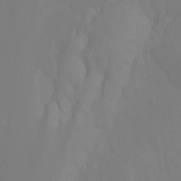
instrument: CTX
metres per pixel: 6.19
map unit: Ht
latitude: -15.3510
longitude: -42.5735
